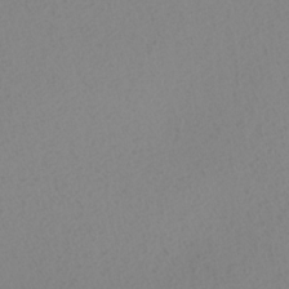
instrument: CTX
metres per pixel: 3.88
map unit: Nhu
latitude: -7.5966
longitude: -94.5546
